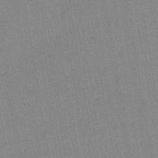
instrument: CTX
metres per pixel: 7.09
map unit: lHb
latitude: -40.0850
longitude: 67.9178
